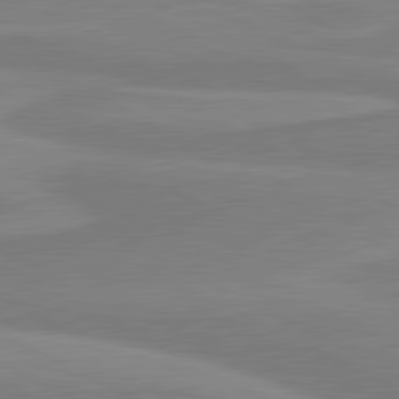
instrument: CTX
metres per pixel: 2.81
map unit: lApd
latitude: 81.2159
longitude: 170.7463
